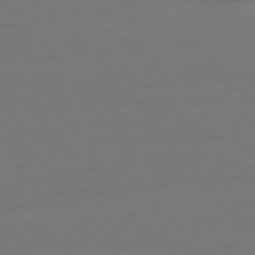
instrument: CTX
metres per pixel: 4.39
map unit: Ap
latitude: -79.3698
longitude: -65.0647
